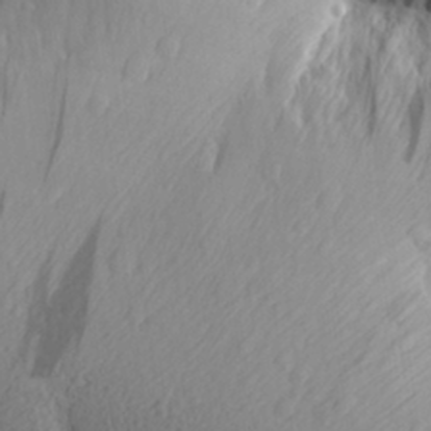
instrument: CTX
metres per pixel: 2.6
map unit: Aa
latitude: 28.0822
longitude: -144.8380
